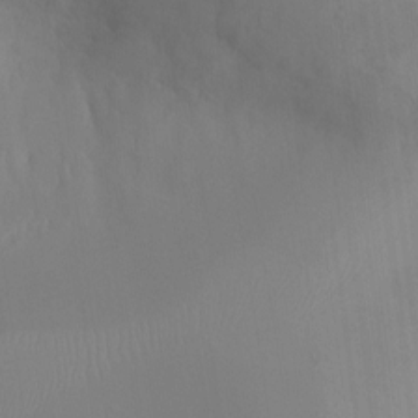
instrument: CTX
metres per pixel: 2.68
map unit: Ht
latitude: -1.2943
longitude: -20.5735
